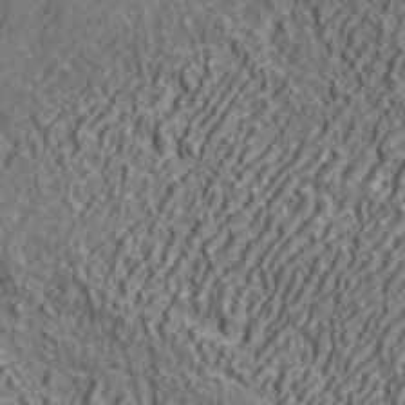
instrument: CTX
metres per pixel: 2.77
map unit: ANa
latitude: 43.7261
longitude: -86.0444
